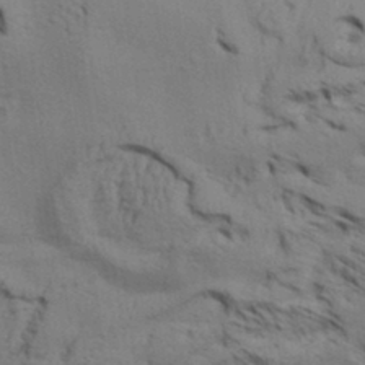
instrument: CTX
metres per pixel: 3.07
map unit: Aa
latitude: 32.8569
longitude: -136.0633
